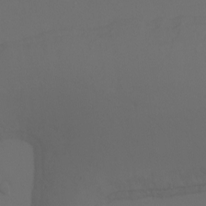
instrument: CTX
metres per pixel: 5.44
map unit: Aa
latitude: -7.2376
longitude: -72.5546
